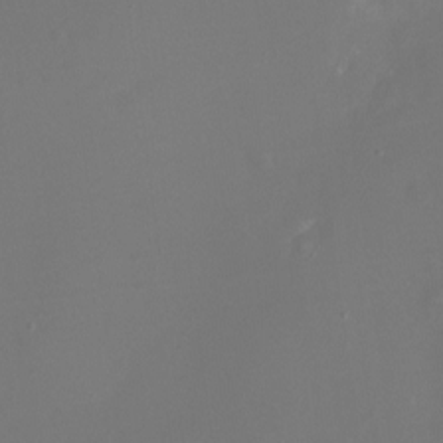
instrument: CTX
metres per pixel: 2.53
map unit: Nhu
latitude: -16.5007
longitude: -57.1781
